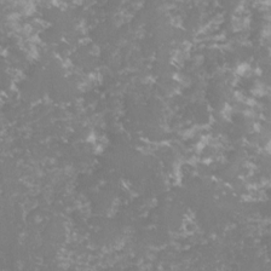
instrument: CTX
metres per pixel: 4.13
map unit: lHvf
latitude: -15.6722
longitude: -98.3656
